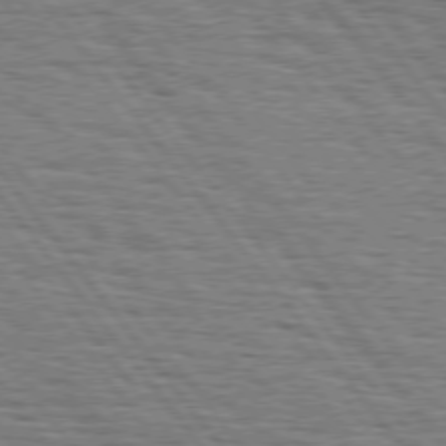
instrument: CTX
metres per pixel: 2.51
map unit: Hpe
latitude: 75.0081
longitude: -153.2159
